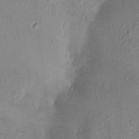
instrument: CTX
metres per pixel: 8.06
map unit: HNhu
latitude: 6.0822
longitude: 7.6155
